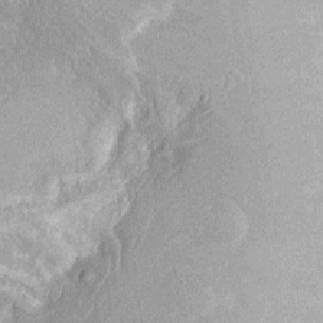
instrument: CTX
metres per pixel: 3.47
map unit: Ht
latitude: -12.0472
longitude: -23.8583
